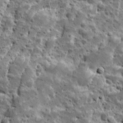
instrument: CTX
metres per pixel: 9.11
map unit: Ave
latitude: 10.3656
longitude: -105.0648
